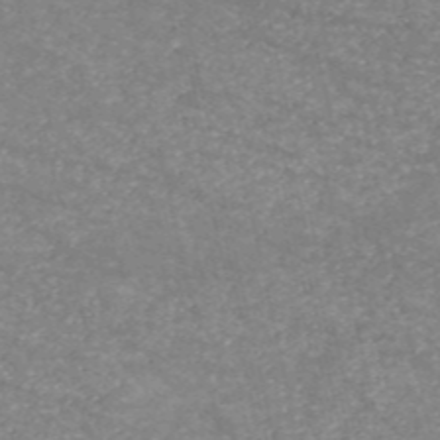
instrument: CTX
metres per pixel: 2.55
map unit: HNb
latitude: -54.0283
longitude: -38.6301
